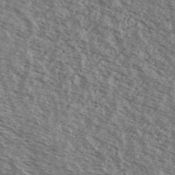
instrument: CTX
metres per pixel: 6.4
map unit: Ave
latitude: 38.8947
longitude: -109.4615
